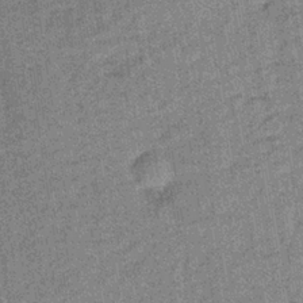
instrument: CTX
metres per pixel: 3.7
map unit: lHb
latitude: -35.8611
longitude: 63.6910
